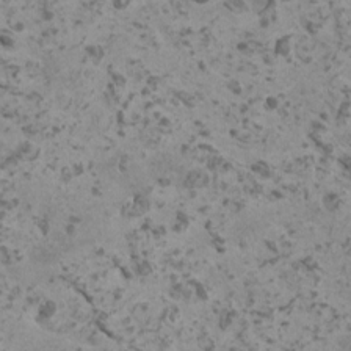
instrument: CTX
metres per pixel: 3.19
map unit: HNhu
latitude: 0.6112
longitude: 2.8030
